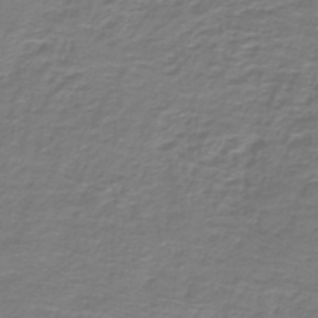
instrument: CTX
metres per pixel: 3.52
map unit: lHb
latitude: -42.7652
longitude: 56.9541
